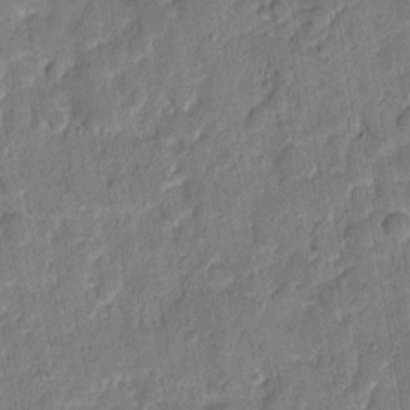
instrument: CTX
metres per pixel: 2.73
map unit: eHh
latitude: 9.0648
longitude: -66.5923
